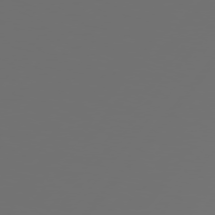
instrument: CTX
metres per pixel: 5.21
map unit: Hpe
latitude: 76.1955
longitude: -140.6490
